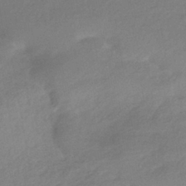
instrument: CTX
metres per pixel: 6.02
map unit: HNhu
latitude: -41.9367
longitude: 95.4265
